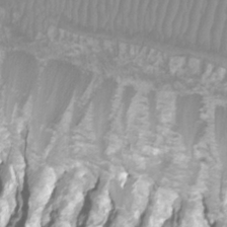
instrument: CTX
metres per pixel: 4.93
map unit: Htu
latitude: -9.8044
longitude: -74.4034
